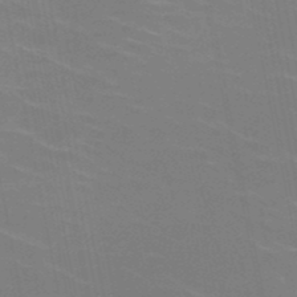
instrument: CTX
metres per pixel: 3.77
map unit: HNb
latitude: -49.4077
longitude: -48.2900
